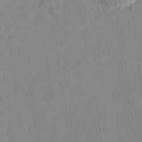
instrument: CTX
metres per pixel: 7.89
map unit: lHvf
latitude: 18.2711
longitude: -112.5924
